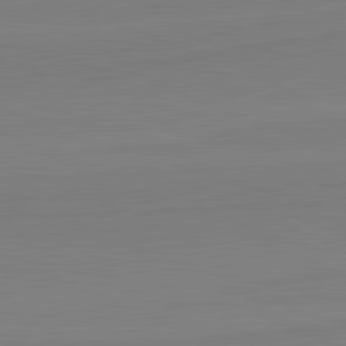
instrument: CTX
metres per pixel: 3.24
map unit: lApd
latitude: 81.8583
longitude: 166.8219
